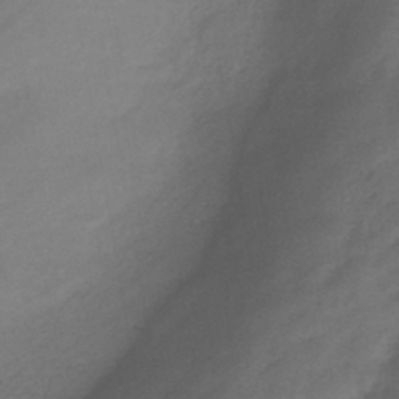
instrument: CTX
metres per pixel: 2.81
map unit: eHb
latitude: -43.9556
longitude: 85.1620
